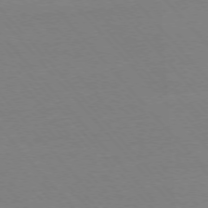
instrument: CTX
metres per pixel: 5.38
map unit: Ap
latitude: -76.2173
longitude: -86.4979
